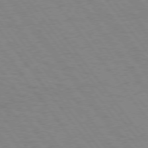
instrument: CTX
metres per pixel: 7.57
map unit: Hpe
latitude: 74.7624
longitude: -136.7247
